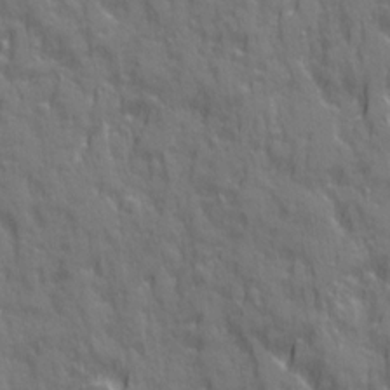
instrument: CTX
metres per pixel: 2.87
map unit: Ave
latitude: 20.4034
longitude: -134.4790
